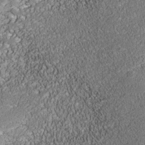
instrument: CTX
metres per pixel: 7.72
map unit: Nhe
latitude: -38.2362
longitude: -87.7827
